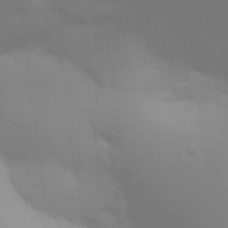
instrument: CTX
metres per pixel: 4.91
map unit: Aa
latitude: 32.2334
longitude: -145.0836
